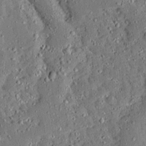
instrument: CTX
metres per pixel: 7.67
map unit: Ave
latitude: 13.3482
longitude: -137.0837
